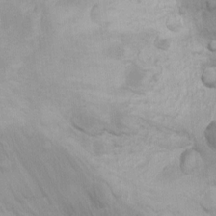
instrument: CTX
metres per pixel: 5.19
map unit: Ht
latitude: 3.7827
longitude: -29.0080
